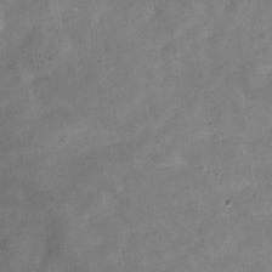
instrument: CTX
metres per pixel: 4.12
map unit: Hve
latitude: -31.6533
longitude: 92.9731
